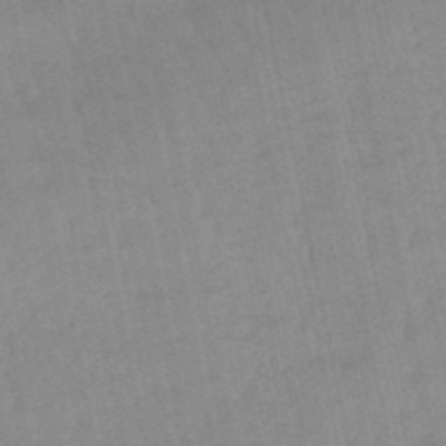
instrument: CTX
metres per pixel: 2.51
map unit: lHb
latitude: -49.4266
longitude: 80.4440
